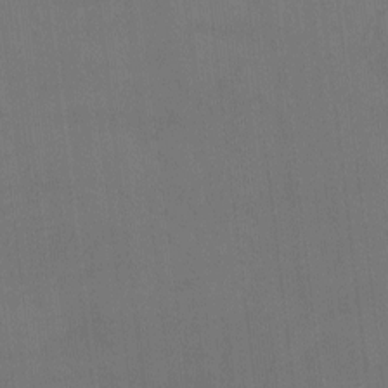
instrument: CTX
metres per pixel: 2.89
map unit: Nhu
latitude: -7.7855
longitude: -67.8583
